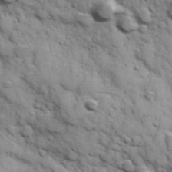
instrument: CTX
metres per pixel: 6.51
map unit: Hve
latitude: 24.4034
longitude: 147.2565
